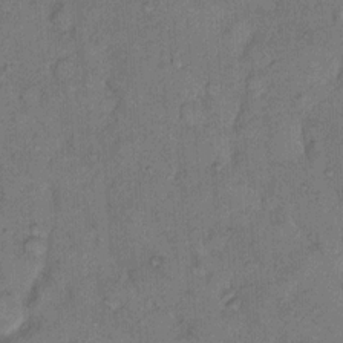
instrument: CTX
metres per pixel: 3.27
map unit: eHh
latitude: 9.8772
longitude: -61.7827
